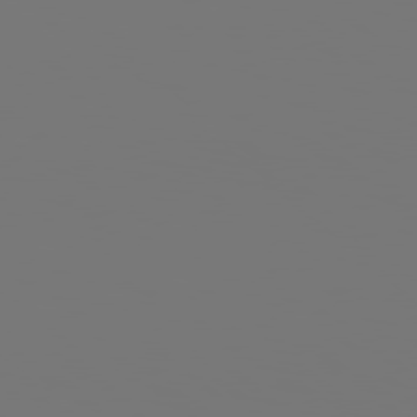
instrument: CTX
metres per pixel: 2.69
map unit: Hpe
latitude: 78.3090
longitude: -177.4426
